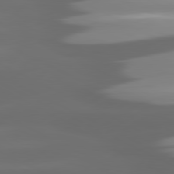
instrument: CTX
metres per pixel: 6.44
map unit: lApd
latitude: 80.8380
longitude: -145.7638
